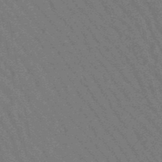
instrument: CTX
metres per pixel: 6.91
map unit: lHb
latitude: -48.5952
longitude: 82.7085
